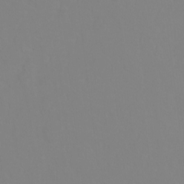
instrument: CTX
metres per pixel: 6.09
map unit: Ht
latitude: -9.0675
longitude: -34.8191
